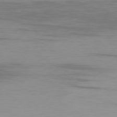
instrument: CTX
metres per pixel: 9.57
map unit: Ap
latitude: -80.3307
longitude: -93.8016
